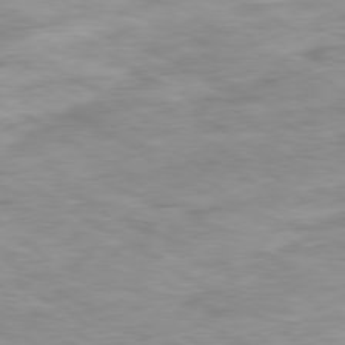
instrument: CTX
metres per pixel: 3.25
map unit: Ap
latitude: -80.3873
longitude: -74.8380
